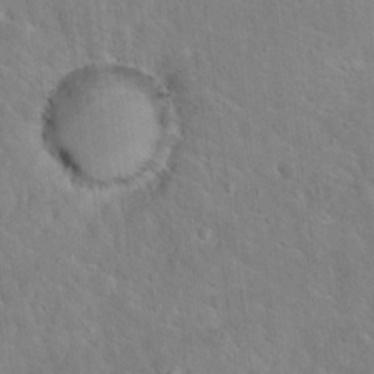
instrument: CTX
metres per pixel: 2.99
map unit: Hto
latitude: 15.8395
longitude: -36.8947
